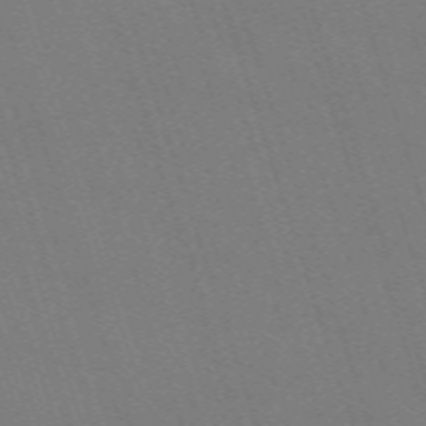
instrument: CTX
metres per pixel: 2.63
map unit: eHh
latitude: -63.7666
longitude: 51.0297
